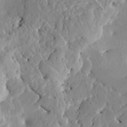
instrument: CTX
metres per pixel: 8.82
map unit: HNhu
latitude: 7.3671
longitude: -1.3292
